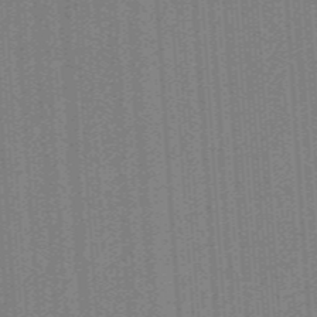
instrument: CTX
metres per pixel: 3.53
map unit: ANa
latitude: -38.1417
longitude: 94.8974
